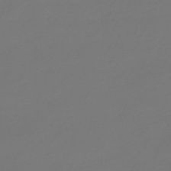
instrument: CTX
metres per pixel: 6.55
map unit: lHb
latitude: -47.8800
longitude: 62.8219
